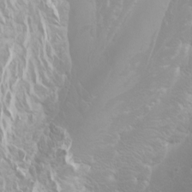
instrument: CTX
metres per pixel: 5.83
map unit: Htu
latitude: -4.4251
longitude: -72.4790
